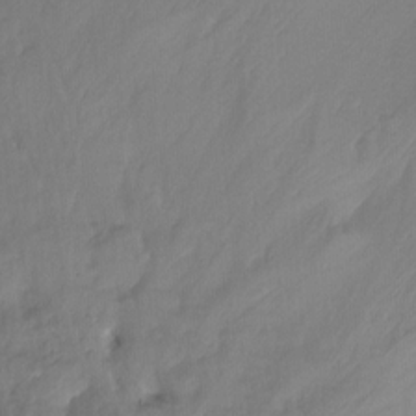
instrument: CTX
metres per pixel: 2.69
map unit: Ht
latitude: -14.4062
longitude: -52.8758
